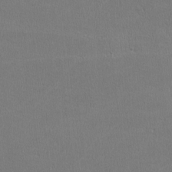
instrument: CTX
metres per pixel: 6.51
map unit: lHvf
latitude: -11.8422
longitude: -101.1403
